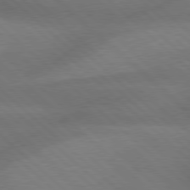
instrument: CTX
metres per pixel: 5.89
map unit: Hpe
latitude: 77.9150
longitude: -157.0269
